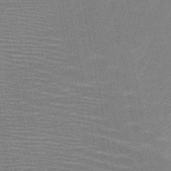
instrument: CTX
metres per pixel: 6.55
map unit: HNb
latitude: -48.3307
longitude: -45.3481
